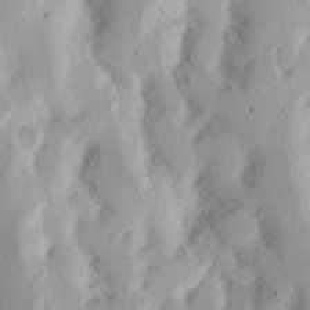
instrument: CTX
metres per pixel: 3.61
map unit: Nhu
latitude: 16.9325
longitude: -74.1578
